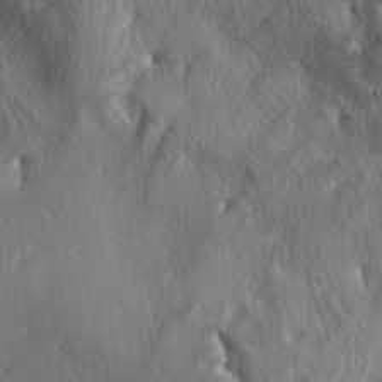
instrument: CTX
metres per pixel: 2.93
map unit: lAa
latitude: -5.1431
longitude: -124.4790
